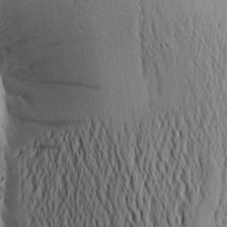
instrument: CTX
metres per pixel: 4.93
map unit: Aa
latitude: 25.1781
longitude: -149.6883
